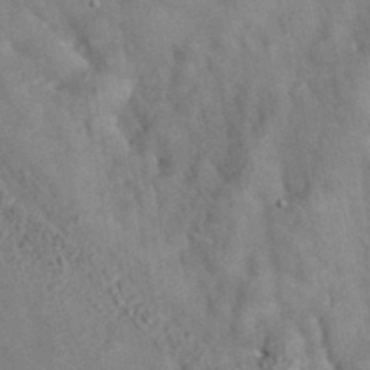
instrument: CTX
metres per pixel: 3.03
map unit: eAb
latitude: 34.8758
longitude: 108.7274
